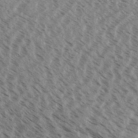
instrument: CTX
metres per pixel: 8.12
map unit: Aa
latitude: 32.8191
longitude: -139.4237
